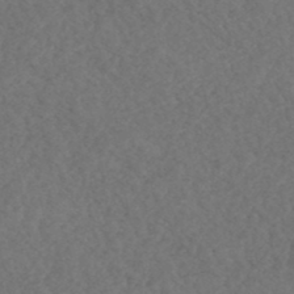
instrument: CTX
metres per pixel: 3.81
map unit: HNhu
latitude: -47.8044
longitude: 96.5196
